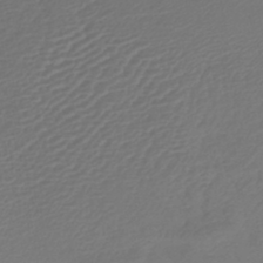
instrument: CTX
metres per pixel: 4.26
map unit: lHb
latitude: -43.4643
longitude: 76.8975
